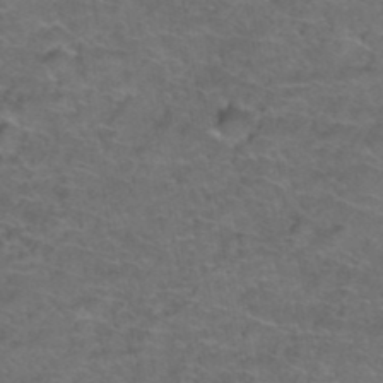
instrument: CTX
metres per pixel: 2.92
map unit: Hto
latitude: 38.1956
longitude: -42.5357
